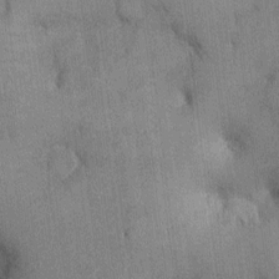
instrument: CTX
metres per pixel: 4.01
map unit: Ht
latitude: -2.7463
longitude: -14.2334
